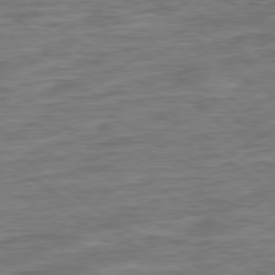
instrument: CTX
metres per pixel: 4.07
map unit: Ap
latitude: -79.3887
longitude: -49.1214
